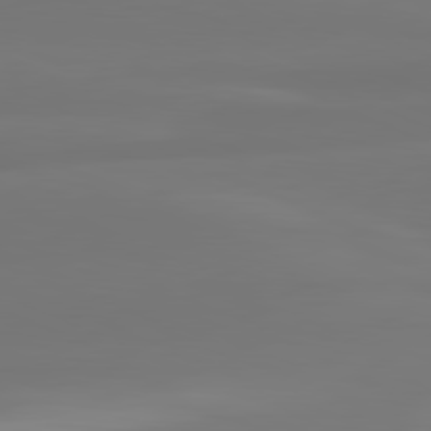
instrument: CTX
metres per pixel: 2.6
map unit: lApd
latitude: 81.6694
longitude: -134.4223
